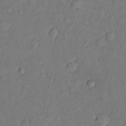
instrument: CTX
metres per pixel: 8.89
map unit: Nhu
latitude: 1.2537
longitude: -14.1011
